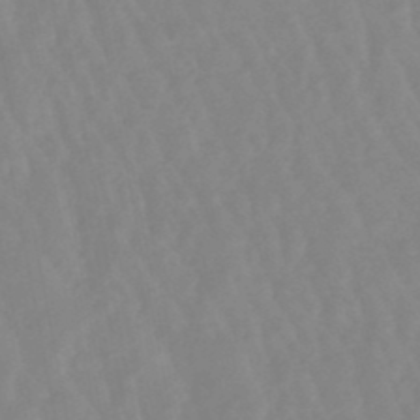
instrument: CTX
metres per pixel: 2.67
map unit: lHb
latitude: -48.4062
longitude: 78.3306
